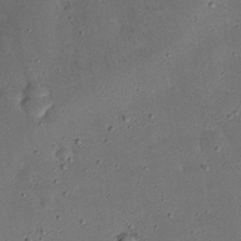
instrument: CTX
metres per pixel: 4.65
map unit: Nhu
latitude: 25.3859
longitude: -71.4993
